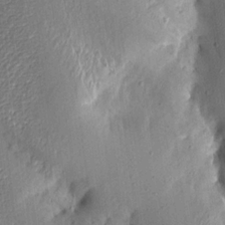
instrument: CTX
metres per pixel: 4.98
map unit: Aa
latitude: 15.7072
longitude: -148.9325
